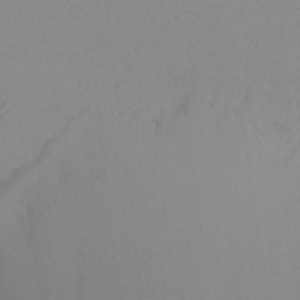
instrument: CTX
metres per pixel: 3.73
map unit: Nhu
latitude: -8.4629
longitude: -95.0459
